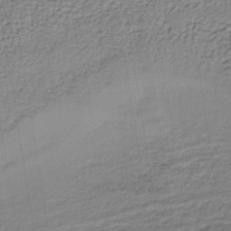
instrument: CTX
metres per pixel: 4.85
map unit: lHb
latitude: -36.5762
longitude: 59.2186
